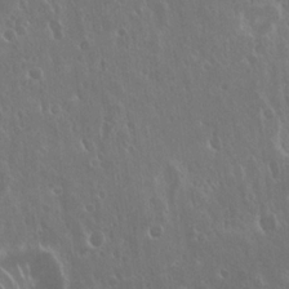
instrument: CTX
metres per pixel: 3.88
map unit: Hto
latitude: 19.1970
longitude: -57.5749
